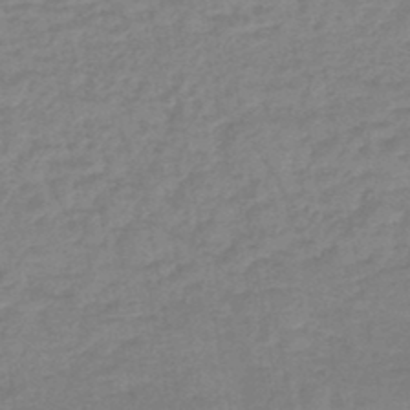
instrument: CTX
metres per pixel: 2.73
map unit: eHb
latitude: -46.1039
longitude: 82.1039
